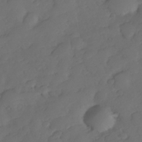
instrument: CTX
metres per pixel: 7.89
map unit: Nhe
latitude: -34.0283
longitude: -143.2348
